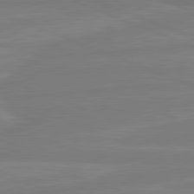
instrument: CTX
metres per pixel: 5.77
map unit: lApd
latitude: 81.8583
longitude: -175.3293
